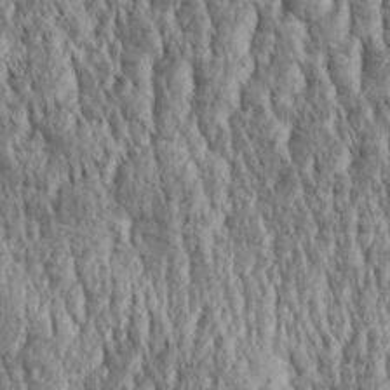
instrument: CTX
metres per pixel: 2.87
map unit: Aa
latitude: 30.1200
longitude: -137.7450
